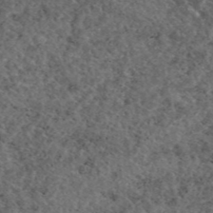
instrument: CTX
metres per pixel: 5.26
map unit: eAb
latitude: 45.9528
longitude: 113.8989
